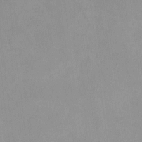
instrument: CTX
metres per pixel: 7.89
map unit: HNhu
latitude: 7.7261
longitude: 11.1431
